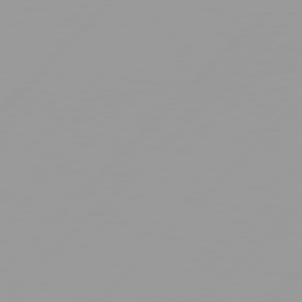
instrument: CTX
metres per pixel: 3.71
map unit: Hpe
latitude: 77.5560
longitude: -139.0836
